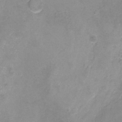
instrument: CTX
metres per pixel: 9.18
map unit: Hto
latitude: -7.1809
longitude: -39.5182
